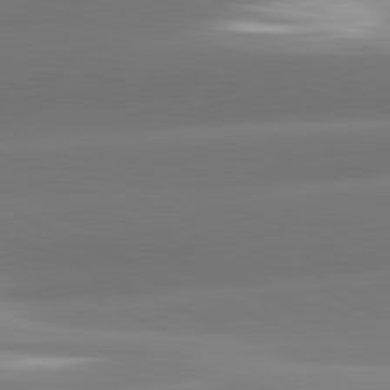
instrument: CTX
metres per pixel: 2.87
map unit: lApd
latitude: 81.3293
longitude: -160.0822
